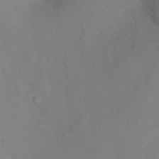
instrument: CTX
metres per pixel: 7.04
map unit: Nhu
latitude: -9.1809
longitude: -43.5182
